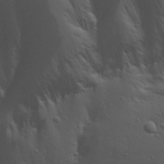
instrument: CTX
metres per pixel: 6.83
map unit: Ave
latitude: 23.0458
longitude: -135.1781
